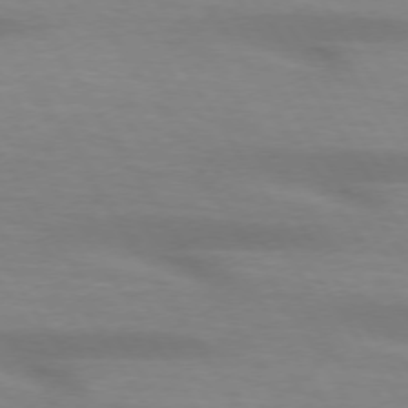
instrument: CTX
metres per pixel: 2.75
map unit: lApd
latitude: 73.4238
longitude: -53.5560
